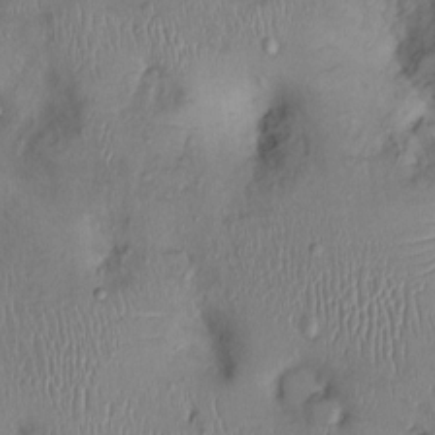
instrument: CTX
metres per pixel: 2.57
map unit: Ht
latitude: 0.2900
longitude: -13.8961
